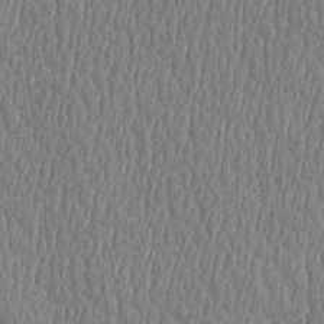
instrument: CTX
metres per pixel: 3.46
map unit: Htu
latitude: -5.2187
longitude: 175.9556
